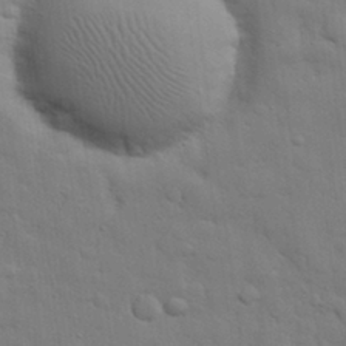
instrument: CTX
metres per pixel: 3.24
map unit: eHh
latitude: 28.9136
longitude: -75.3671
